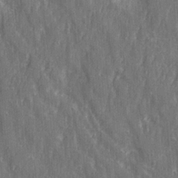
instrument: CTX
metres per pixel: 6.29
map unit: Ave
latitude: 22.6868
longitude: -133.8961
